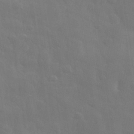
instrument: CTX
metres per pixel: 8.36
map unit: eHh
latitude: 31.4427
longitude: -70.0444
